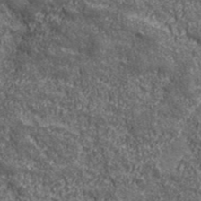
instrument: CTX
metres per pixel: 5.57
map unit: eHh
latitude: 43.4427
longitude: -88.9136
